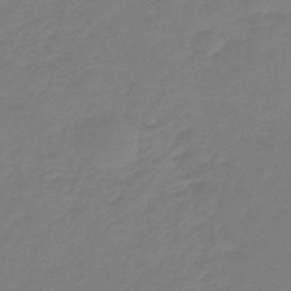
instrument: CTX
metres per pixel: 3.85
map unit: eHb
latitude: -46.3117
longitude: 81.7100
